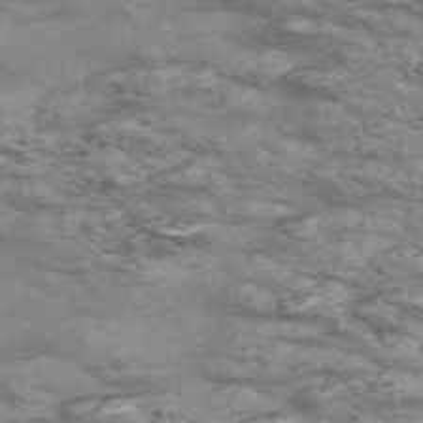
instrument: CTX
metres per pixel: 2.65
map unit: Nve
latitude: -58.1038
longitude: 54.6708
